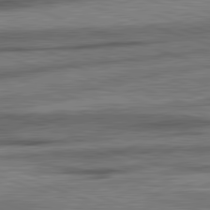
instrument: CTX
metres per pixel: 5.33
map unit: lApd
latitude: 82.3467
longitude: -163.6883
